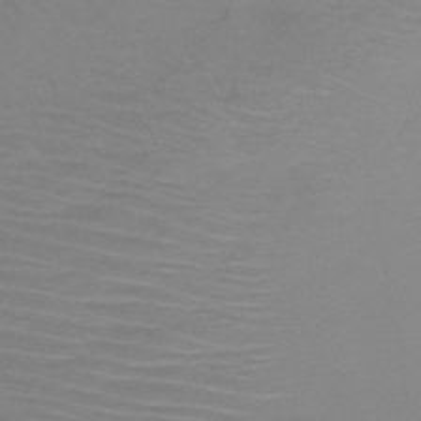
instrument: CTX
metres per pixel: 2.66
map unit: HNb
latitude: -46.6518
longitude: -43.4993
